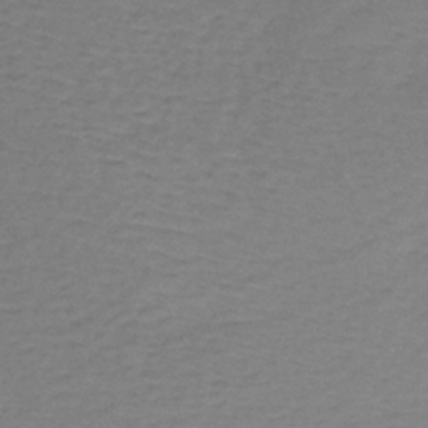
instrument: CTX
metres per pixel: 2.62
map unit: lHb
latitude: -35.0864
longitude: 66.3306
